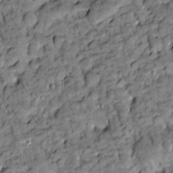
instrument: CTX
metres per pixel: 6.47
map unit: Htu
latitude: -2.9163
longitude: 173.4832
